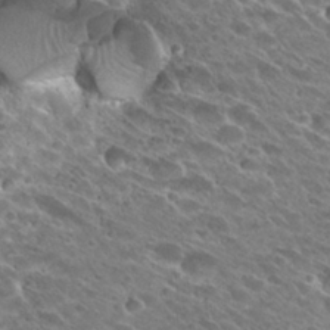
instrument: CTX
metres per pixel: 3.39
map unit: Hto
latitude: 27.8206
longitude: -41.7260
